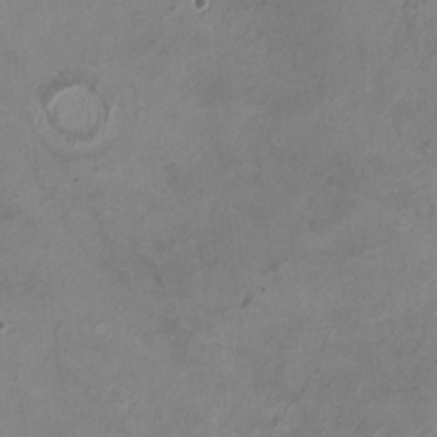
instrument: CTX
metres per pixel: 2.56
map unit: HNhu
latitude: 3.0080
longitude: -2.8002
